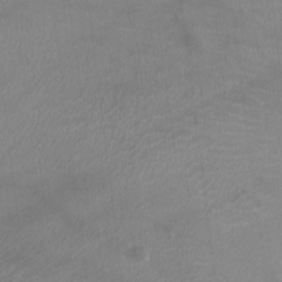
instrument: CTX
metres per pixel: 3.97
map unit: Ht
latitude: -3.9367
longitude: -16.9514
